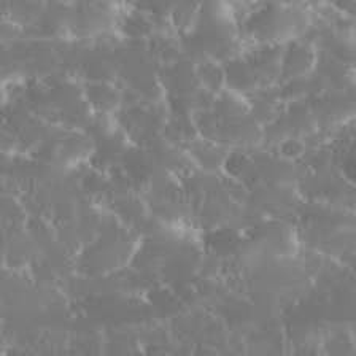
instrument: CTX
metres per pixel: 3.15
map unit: eHh
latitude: 34.2333
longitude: -63.0837
